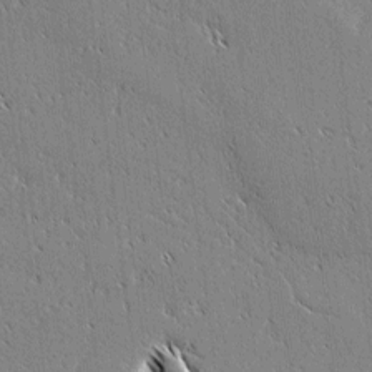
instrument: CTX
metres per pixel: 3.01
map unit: lAvf
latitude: 2.8380
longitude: -106.7624
